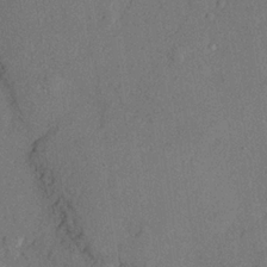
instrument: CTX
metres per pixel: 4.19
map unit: lHvf
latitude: 21.8395
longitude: 144.6519
